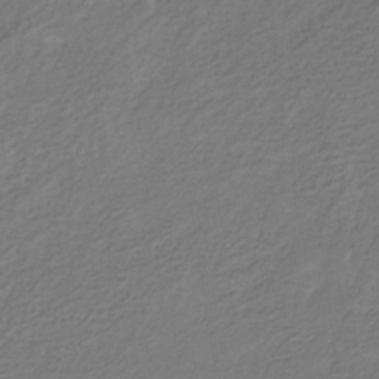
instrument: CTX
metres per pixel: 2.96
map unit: eHb
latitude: -30.8219
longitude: 71.3321
